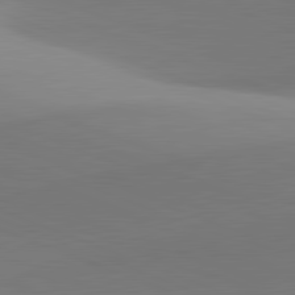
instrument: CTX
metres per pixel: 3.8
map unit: lApd
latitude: 81.8016
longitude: 141.2943
